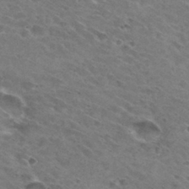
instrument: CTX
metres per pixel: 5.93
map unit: Hto
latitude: 31.2159
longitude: -45.8583
